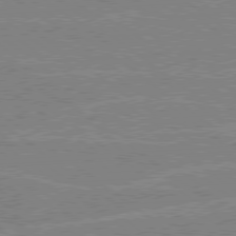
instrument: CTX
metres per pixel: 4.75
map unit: Hpe
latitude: 78.6302
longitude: -130.2712
